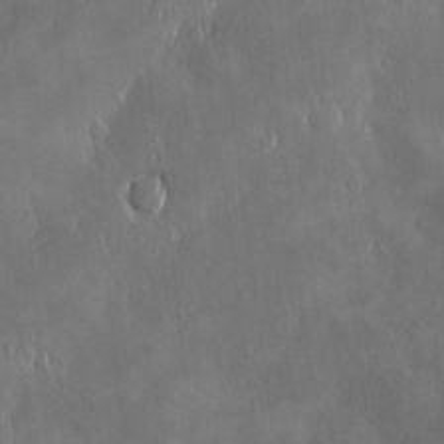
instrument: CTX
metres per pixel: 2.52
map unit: Nve
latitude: -9.8611
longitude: 173.4643
